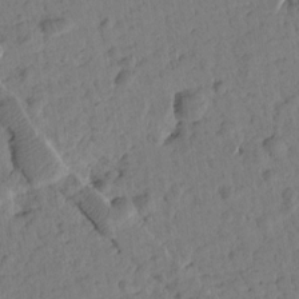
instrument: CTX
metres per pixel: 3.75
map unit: Htu
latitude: 1.5560
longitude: 177.1053
